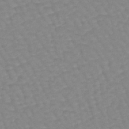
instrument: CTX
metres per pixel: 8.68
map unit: lHb
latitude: -44.5196
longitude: 80.4440
